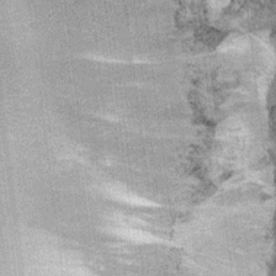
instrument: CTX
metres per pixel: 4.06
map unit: Ht
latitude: 10.4790
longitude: -38.5735
